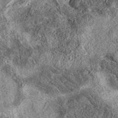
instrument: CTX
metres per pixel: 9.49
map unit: eAb
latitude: 38.4223
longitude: 108.1795
